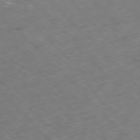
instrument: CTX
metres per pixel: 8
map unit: Ap
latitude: -77.3510
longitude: -61.6316
